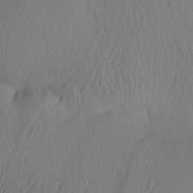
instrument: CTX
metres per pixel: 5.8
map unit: Aa
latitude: 25.4048
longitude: -136.1389
